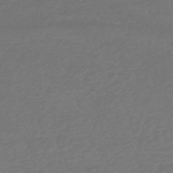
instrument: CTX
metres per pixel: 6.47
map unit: HNhu
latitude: -45.9556
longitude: 93.7289
